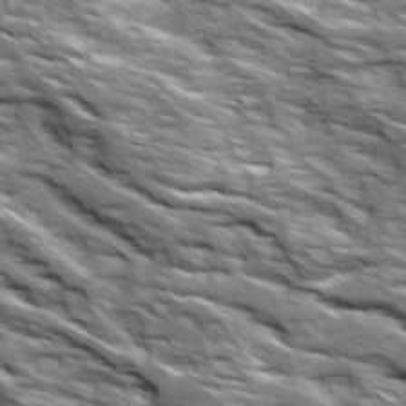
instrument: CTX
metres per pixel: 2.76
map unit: Ave
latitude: 19.1592
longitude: -135.3859
